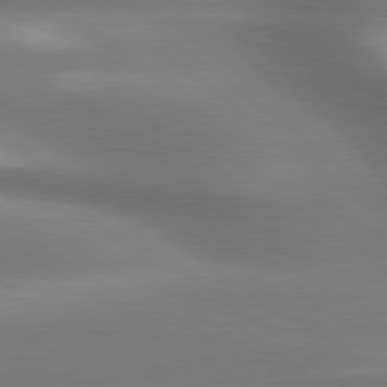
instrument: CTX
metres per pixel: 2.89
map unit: lApd
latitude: 79.5371
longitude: -118.2333
